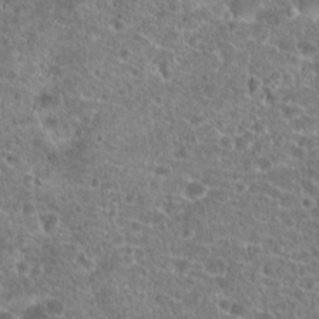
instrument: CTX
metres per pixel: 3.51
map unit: Hto
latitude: 20.2901
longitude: -42.2901
